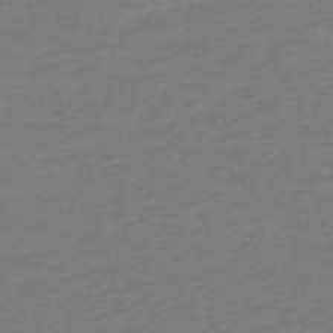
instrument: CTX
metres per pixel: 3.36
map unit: eHh
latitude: -62.9163
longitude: 53.1998
